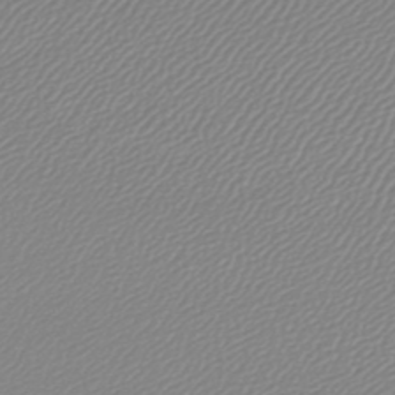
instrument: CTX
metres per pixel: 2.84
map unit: lHb
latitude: -44.2928
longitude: 65.1054
